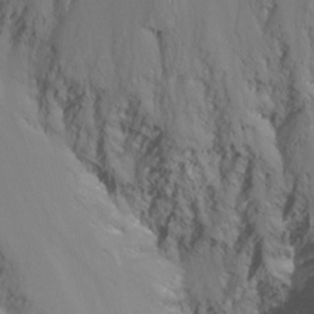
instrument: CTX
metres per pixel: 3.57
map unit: Nhu
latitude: -13.4643
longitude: -66.0633
